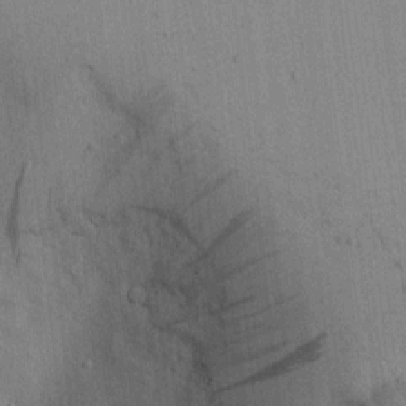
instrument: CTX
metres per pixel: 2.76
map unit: lAvf
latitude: 7.0080
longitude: 167.9556
